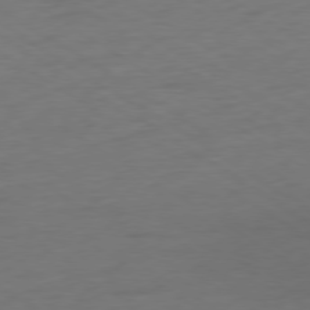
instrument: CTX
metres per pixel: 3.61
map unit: Ap
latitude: -78.9352
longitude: -58.2334
